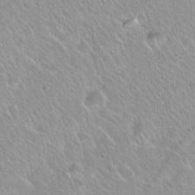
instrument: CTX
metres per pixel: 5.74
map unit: Hto
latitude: 20.7435
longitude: -53.6127
